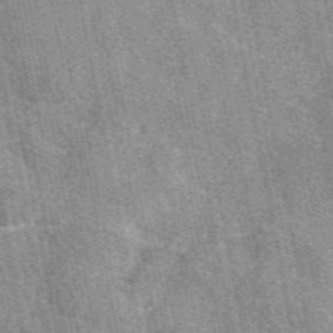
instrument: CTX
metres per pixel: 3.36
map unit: eAb
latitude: 49.8583
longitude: 115.0297
